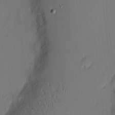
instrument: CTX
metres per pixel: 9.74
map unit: Nhu
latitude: 3.1592
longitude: -76.5734
